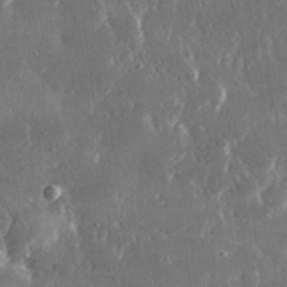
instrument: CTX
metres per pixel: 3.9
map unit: lHvf
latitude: 31.1215
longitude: -91.8961
